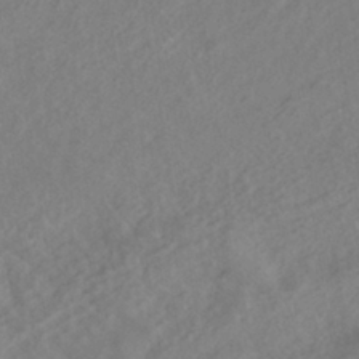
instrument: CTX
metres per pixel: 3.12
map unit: HNhu
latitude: -40.1606
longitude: 109.2187
